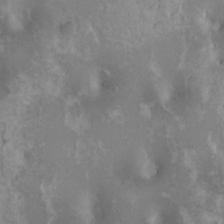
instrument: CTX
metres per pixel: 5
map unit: HNhu
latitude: 2.0444
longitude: 7.4265
